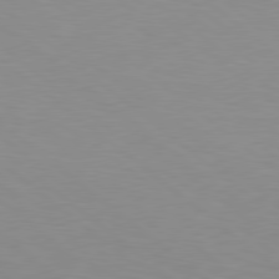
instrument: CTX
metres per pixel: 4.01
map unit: Hpe
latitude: 78.9892
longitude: -161.9150
